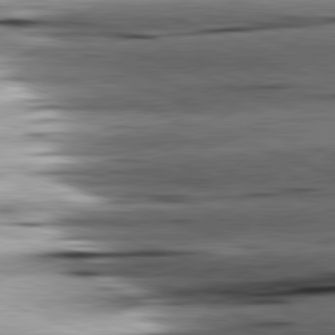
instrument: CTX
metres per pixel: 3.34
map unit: lApd
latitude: 81.5182
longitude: -151.6127
